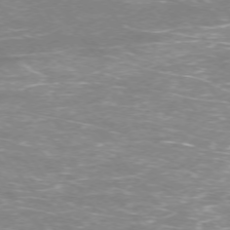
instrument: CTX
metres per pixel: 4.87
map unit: Ap
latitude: -75.2376
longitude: -75.1403
